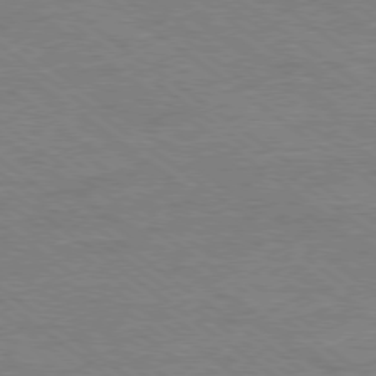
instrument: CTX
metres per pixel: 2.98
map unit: Ap
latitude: -79.2565
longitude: -83.3292
